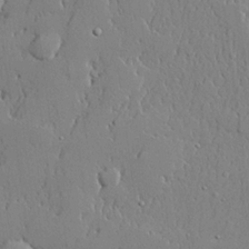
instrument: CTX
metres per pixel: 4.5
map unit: lHvf
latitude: 21.0081
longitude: 143.4643
